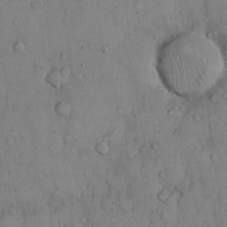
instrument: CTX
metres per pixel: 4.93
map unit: Hto
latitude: 10.0633
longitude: -57.8016
